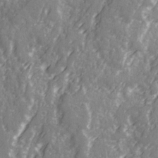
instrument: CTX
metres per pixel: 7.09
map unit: Ave
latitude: 22.0444
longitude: -132.3845
